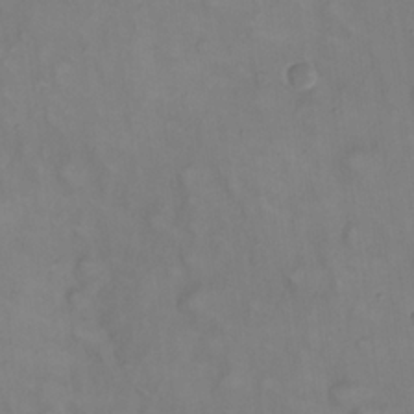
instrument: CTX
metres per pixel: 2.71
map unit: eHh
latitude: 22.4601
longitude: -62.5357
